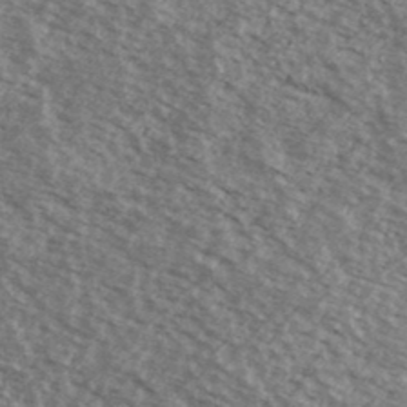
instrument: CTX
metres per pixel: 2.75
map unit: Ave
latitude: 38.9514
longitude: -109.4237
